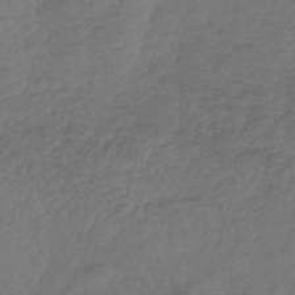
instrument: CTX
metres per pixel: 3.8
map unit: lHb
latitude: -43.8800
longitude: 81.0109
